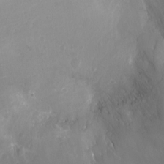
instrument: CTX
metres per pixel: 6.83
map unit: Ht
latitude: -16.7841
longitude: -40.1199
